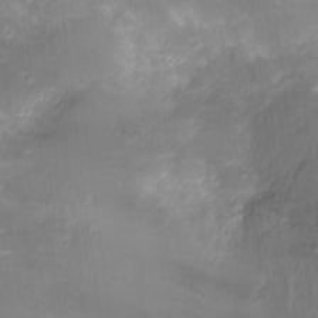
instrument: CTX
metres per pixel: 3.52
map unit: Ht
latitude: -11.0864
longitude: -20.4223
